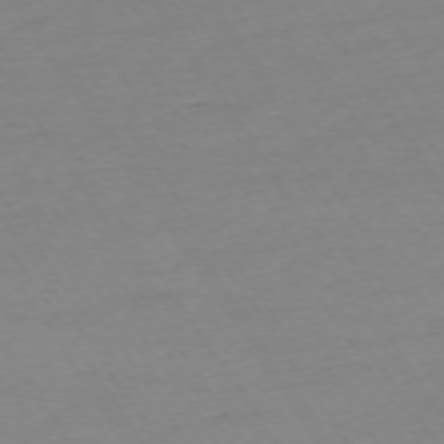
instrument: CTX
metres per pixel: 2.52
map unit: Ap
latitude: -74.0661
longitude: -81.3671
